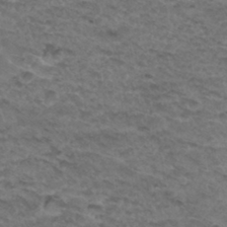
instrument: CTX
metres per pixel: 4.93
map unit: Hto
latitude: 32.8947
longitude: -47.6316
